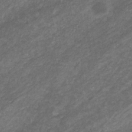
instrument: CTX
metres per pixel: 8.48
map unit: eHb
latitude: -32.5007
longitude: 70.8975
